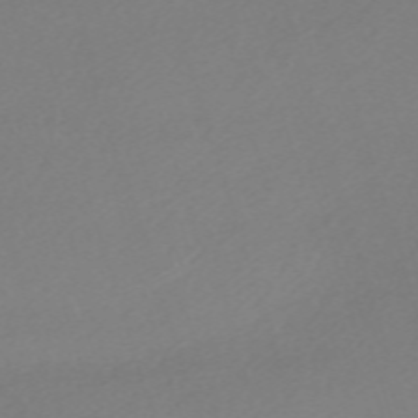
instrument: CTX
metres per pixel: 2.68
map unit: eHh
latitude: -62.1983
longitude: 52.9730
